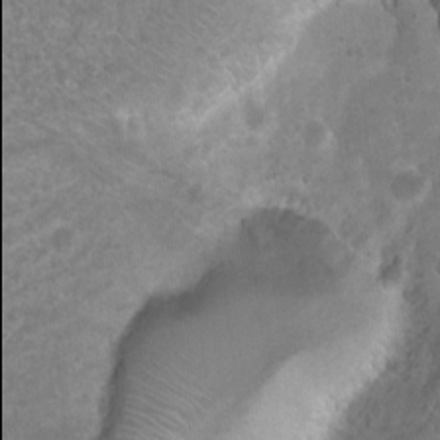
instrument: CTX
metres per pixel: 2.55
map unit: Nhu
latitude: 8.4034
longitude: -21.9906
